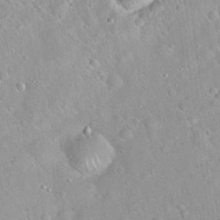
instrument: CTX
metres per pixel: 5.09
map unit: Hto
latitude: 20.9325
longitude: -52.8002
